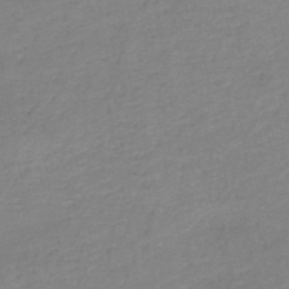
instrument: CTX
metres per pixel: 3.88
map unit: HNb
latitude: -50.8786
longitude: -50.4979
